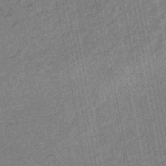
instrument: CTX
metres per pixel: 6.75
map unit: eHb
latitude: -44.8219
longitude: 89.0675
